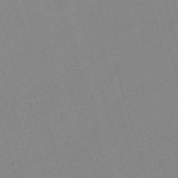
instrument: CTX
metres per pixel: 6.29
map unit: eHh
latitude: -61.7478
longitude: 50.1417
